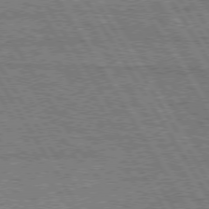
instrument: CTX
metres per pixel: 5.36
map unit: Hpe
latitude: 75.1025
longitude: -154.6301
